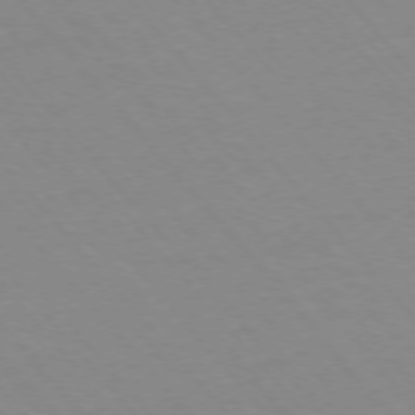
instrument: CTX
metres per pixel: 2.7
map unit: Ap
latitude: -76.0661
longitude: -86.7813
